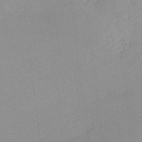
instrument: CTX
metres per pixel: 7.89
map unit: lHvf
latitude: -13.1242
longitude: -102.5357
